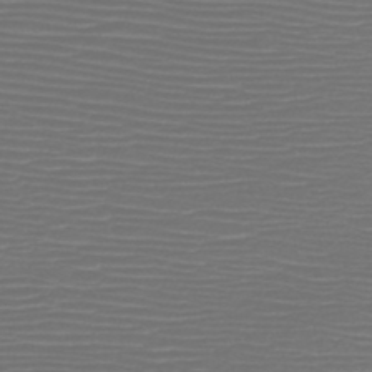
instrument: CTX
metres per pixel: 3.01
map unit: HNb
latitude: -47.5399
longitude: -41.7260
